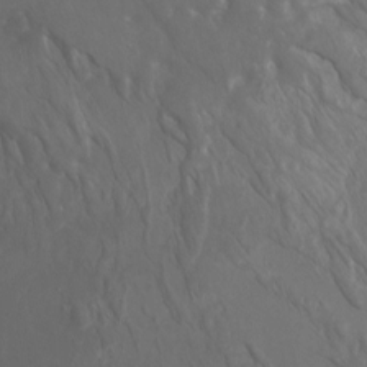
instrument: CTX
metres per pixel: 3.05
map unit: Htu
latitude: -9.8044
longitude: -75.5371
